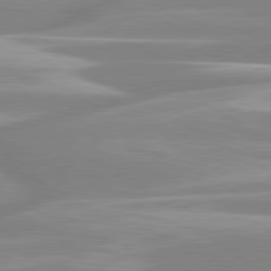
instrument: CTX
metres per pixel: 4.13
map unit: lApd
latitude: 80.4223
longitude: -129.1025
